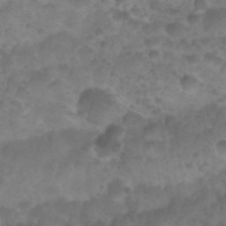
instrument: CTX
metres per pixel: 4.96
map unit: Nhu
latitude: 27.0081
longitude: -54.6112
